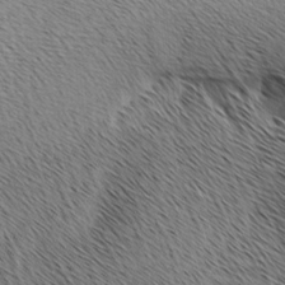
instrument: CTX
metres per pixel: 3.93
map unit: lAa
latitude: 10.0822
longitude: -107.6883
